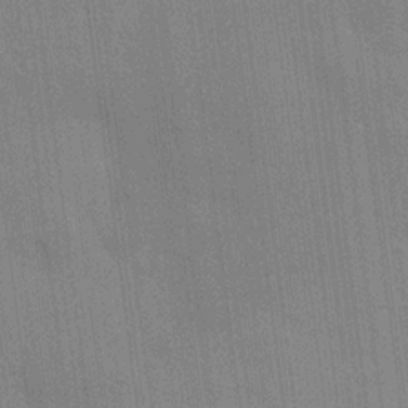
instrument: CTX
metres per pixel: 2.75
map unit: HNhu
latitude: 14.8191
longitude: 12.8975
